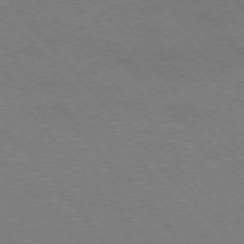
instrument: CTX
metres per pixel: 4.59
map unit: Hpe
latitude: -76.2550
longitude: -13.0270
